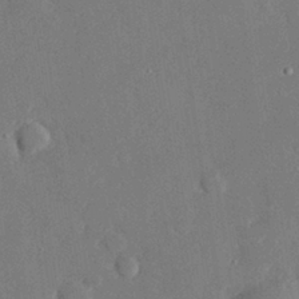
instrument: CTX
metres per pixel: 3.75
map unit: eHh
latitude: 28.5168
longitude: -80.8758
